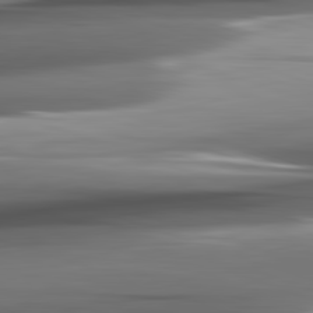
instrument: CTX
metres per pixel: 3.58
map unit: lApd
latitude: 82.2333
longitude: -140.9135
